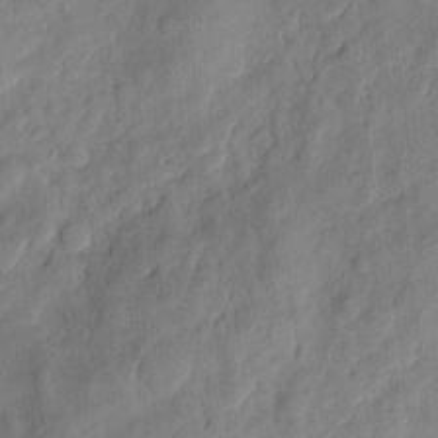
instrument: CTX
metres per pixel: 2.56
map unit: eHh
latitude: 5.7450
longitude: -73.1970
